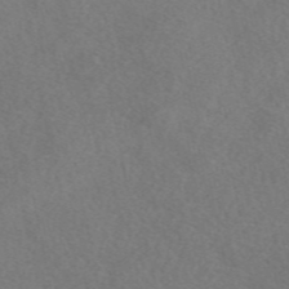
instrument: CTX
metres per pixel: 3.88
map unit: eAb
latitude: 48.5735
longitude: 108.6329
